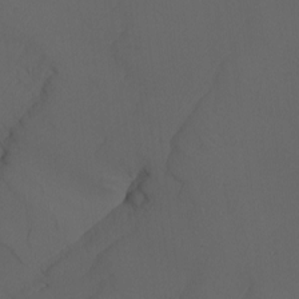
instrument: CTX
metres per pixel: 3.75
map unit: Nhu
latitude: -5.9556
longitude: -93.5749
